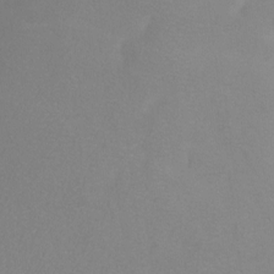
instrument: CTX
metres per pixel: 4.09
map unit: Ht
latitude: 2.0255
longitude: -35.6127
